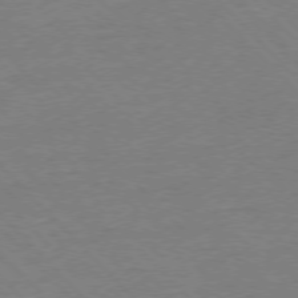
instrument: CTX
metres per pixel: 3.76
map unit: Ap
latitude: -77.4643
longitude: -95.1781
